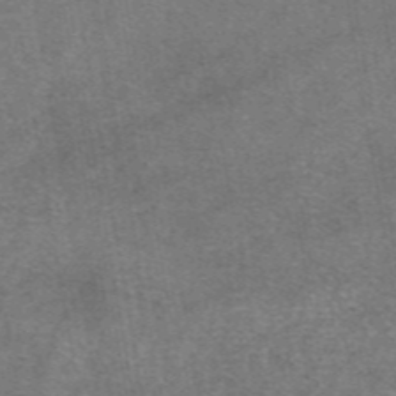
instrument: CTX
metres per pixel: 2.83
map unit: eAb
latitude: 47.0459
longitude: 102.5763
